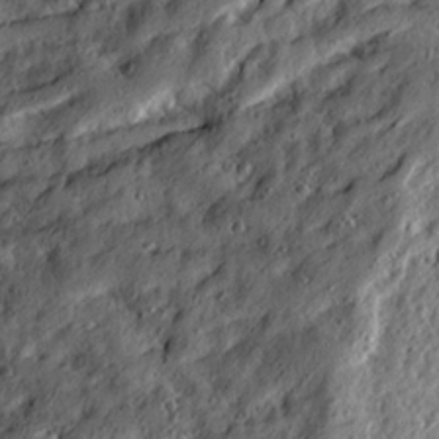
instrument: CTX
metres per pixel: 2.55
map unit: Ave
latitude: 20.9892
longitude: -129.6505
